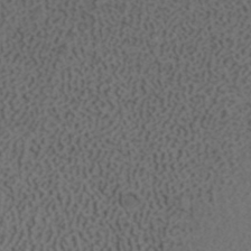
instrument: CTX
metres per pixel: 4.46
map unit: ANa
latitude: 41.3481
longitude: 27.4643
